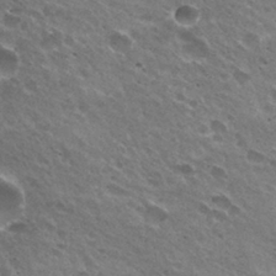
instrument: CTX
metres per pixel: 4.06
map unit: Hto
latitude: 31.2726
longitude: -43.5371
